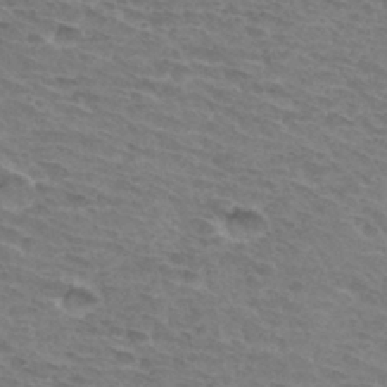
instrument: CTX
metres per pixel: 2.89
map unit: Hto
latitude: 33.6127
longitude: -45.4993
